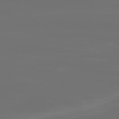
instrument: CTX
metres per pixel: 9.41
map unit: Ap
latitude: -78.3684
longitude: -97.7450
